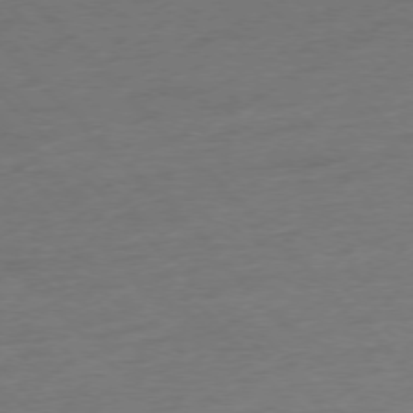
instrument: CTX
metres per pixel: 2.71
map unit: Hpe
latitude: -76.6330
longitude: -13.8961
